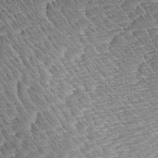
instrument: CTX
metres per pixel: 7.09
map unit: Aa
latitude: 8.1578
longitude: -134.1200
